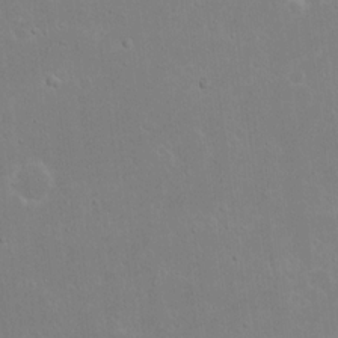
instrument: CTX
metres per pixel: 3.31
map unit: eHh
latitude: 16.9892
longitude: -72.4223
